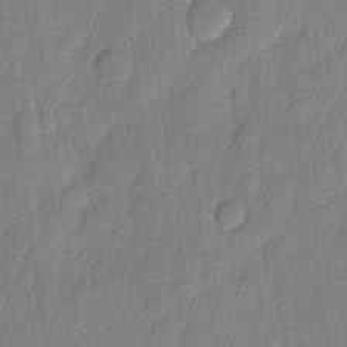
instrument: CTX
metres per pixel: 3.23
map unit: eHh
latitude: 6.7813
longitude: -73.9528
